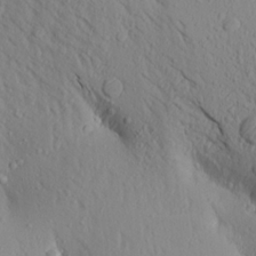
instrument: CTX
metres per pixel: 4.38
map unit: Aa
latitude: 17.4237
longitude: -148.0633
